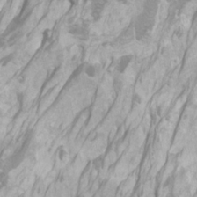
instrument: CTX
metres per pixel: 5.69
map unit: Htu
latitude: -7.3698
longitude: -48.5357
